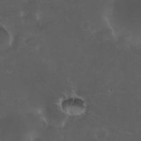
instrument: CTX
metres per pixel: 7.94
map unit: HNhu
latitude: 5.1592
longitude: 8.1606
